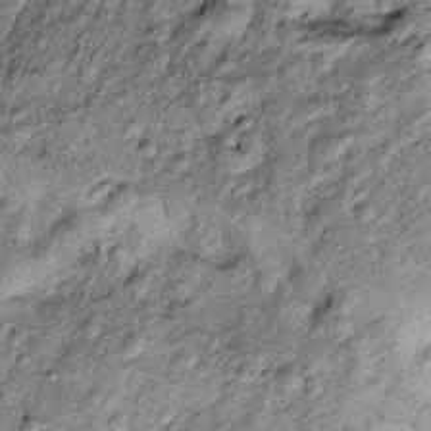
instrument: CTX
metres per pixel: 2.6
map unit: Htu
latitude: -6.8975
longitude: 157.1242
